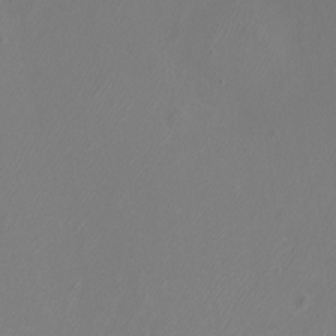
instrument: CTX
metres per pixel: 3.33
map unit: eHh
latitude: -7.4076
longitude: -75.5560
